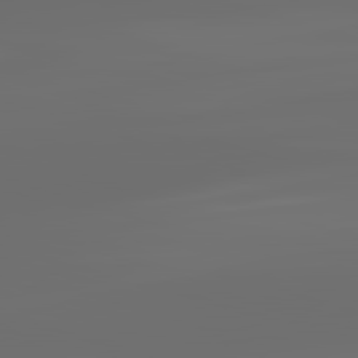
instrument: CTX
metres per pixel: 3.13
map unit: lApd
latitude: 83.3103
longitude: -128.8947
